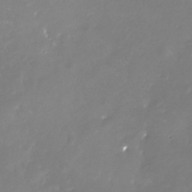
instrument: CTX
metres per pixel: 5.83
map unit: Nhu
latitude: -29.5588
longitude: -77.2159
